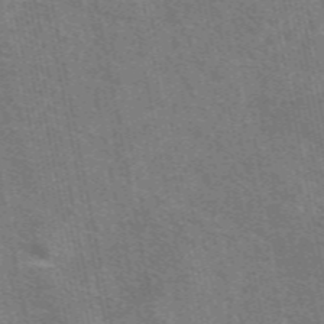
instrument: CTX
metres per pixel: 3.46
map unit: eAb
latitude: 50.5734
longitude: 112.3495
